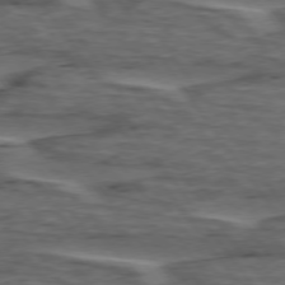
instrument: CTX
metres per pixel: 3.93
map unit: lApd
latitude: 75.7828
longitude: -70.2144
